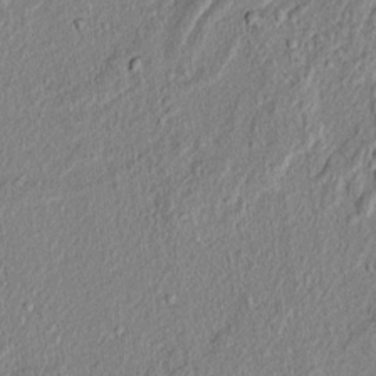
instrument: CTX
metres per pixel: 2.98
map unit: lAvf
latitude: 7.1025
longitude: 166.6707
